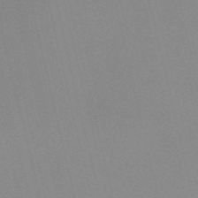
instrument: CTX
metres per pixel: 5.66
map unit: Nve
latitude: -57.4454
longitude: 63.2565
